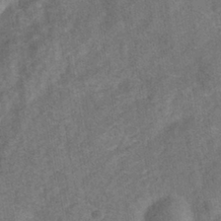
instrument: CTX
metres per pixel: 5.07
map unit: HNhu
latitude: -39.5210
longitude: 100.7085
